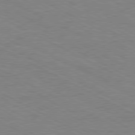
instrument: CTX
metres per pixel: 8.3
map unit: Hpe
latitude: -81.2754
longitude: 17.5777
